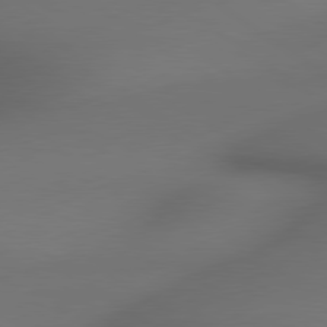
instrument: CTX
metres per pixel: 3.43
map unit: lApd
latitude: 79.3482
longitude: -174.0822
